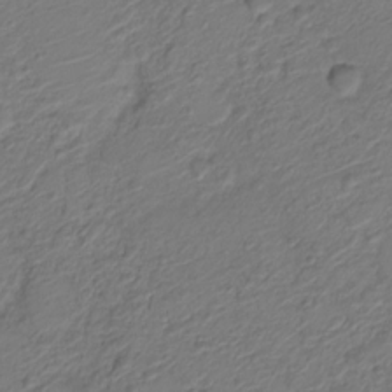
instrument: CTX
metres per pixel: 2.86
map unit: Nve
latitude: -19.4454
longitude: 106.8786
